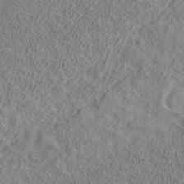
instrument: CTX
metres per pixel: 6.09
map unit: ANa
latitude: 39.8583
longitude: 17.6344
